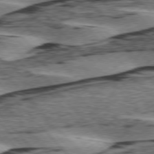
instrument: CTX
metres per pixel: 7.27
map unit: lApd
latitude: 76.0633
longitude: -78.0822
